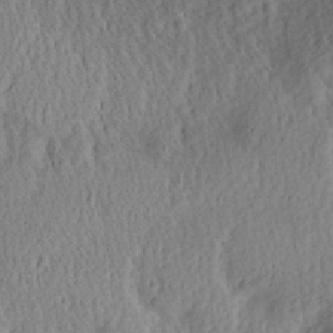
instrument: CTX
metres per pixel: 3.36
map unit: Aa
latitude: 29.7827
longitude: -136.3468
